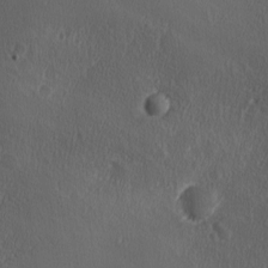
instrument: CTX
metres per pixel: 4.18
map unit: Ave
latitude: 0.1577
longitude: -114.0255
